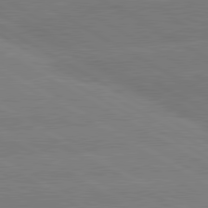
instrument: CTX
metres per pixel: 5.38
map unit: lApd
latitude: 80.8191
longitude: -152.2901
